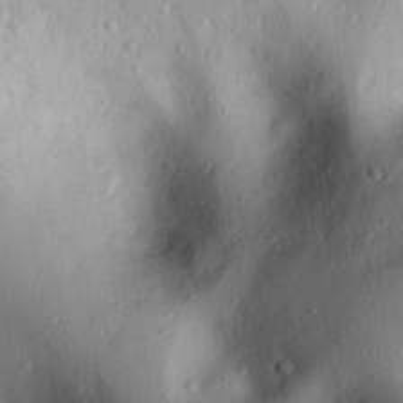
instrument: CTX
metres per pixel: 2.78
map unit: eHh
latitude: 26.1011
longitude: -76.3467
